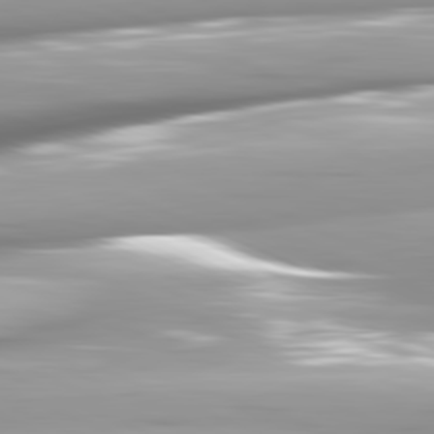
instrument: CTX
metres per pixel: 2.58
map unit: lApd
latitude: 81.7827
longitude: -146.6491
